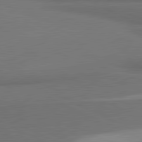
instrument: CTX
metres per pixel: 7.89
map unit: lApd
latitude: 81.4048
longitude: 175.2375
